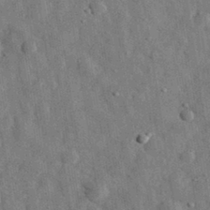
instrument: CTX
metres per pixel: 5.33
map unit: eHh
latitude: 31.7261
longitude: -74.4601
